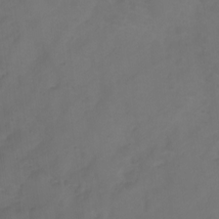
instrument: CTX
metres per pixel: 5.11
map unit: Ht
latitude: 2.3467
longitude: -22.7624
